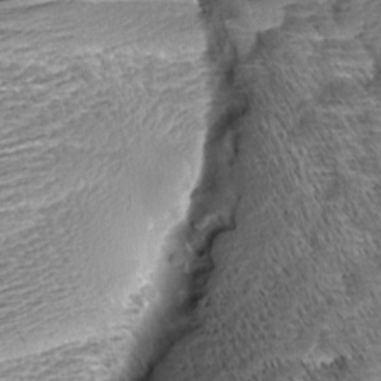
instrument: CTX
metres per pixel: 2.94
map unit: Aa
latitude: 8.8002
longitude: -134.2333
